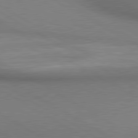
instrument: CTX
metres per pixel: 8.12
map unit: lApd
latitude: 80.5357
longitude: 136.0850
